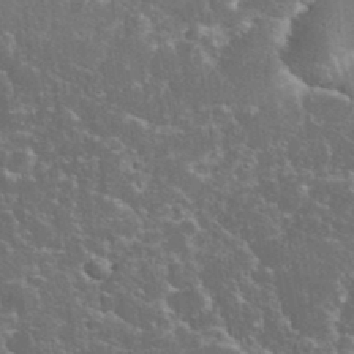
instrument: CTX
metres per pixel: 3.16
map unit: eHh
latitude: 36.3279
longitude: -61.6127
